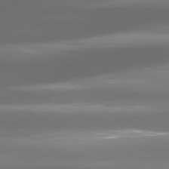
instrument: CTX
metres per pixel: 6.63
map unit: lApd
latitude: 80.9136
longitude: -139.5938
